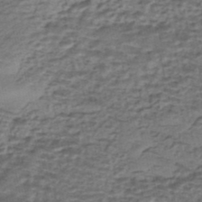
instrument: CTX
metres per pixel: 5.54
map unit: eHh
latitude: -43.2564
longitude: 119.8233
